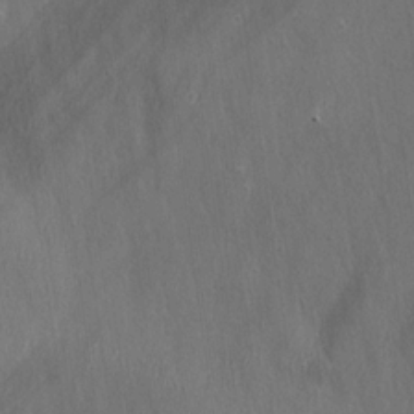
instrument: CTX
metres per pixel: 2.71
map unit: Ave
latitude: 22.4979
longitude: -136.6680
